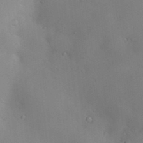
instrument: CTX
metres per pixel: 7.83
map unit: Hve
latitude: -9.9745
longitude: 175.1053
